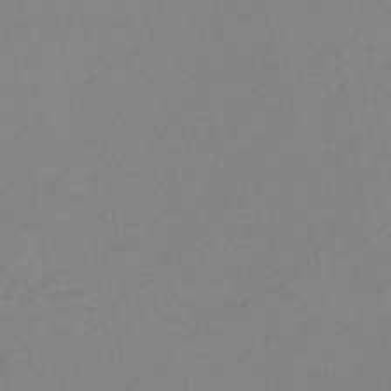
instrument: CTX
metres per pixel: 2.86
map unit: lHb
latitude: -41.3509
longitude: 64.3684
